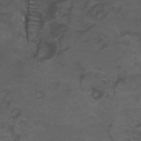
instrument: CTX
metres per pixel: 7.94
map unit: Nhu
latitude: 26.0633
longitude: -53.6127
